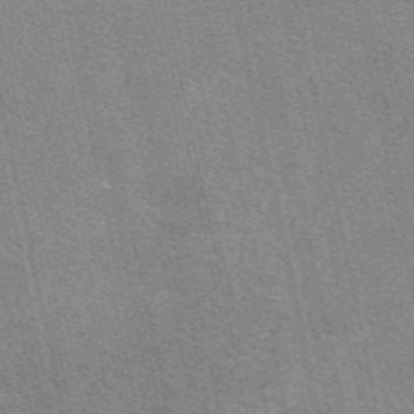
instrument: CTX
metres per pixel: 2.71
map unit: eAb
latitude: 47.7261
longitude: 114.4440
